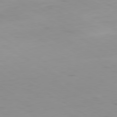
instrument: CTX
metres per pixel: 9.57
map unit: Hpe
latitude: -80.4062
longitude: 18.1417
